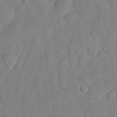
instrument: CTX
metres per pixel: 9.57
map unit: eHh
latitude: 30.3845
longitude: -75.8772
